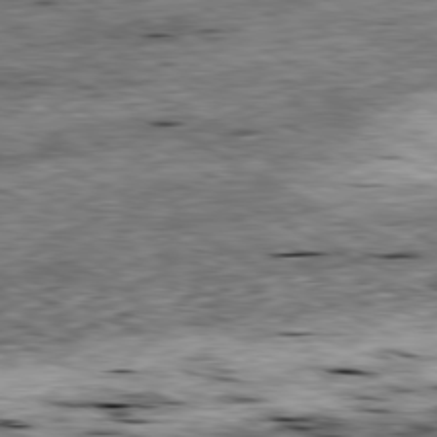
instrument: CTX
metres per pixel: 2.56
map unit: Ap
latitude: -80.6330
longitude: -88.8947
